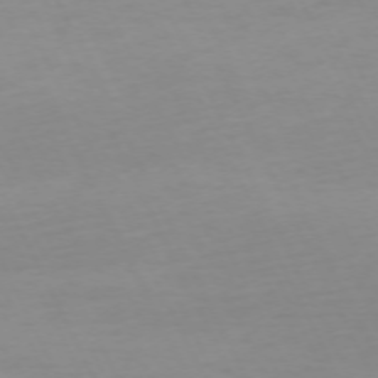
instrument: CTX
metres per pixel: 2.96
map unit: Ap
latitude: -72.9730
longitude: -69.9339
